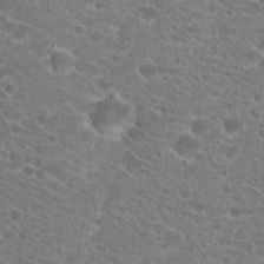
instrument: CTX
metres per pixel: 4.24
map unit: Hto
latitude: 20.3656
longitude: -38.4790
